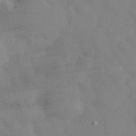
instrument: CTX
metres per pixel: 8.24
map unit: eHh
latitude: 31.0459
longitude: -72.3090
